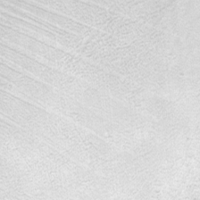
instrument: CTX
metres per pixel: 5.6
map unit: lHvf
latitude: -13.8989
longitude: -103.6694
